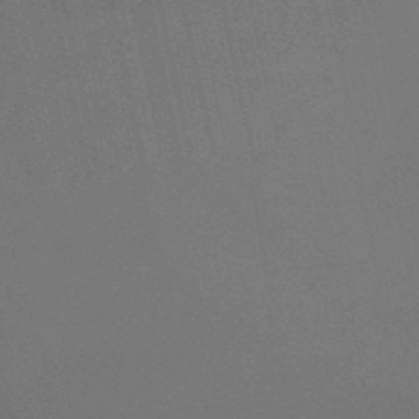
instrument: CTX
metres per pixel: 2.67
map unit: lHb
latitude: -47.1431
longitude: 68.9730
